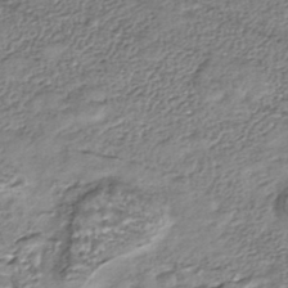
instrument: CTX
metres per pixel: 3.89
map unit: HNhu
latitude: -44.3117
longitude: 105.9745
